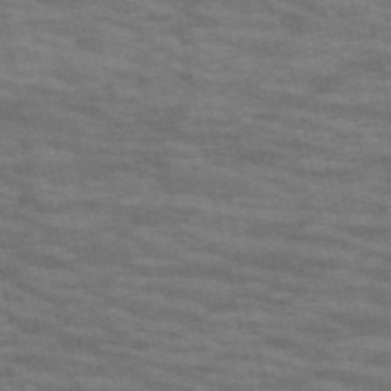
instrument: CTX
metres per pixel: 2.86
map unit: HNb
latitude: -53.3698
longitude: -43.7072
